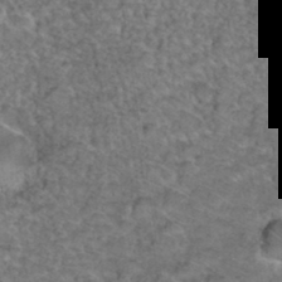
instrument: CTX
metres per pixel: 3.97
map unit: Hto
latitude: 36.6113
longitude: -47.8017
